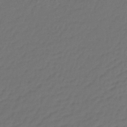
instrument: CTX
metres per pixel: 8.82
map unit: lHb
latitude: -41.7477
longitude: 76.0850
